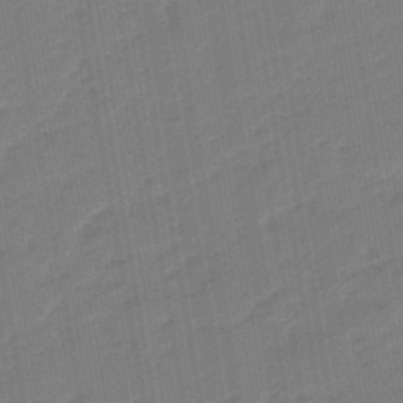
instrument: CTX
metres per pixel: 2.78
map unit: eHb
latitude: -47.9745
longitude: 88.1417
